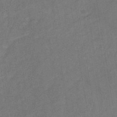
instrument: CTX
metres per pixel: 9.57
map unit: eHb
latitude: -33.9745
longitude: 74.1417
